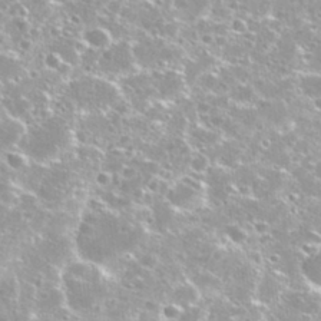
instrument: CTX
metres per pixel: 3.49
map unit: Nhu
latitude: 30.8380
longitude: -53.2348
